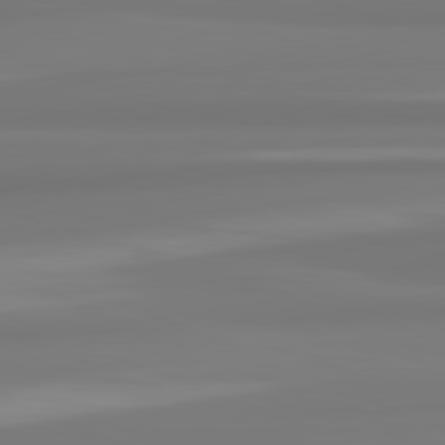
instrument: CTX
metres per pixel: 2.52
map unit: lApd
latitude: 82.3656
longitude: 175.8044
